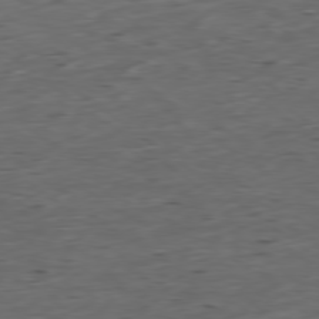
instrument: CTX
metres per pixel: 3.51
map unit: Ap
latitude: -79.1620
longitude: -58.7057
